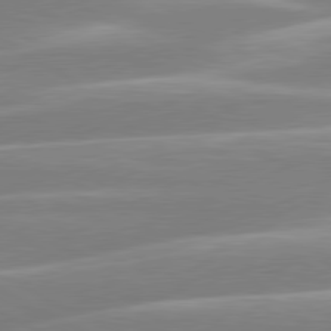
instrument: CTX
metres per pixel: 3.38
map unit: lApd
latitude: 80.4034
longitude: -129.9150
